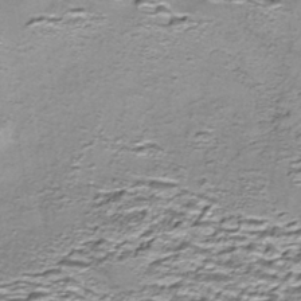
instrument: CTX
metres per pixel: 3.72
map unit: Nhe
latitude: -45.6155
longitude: 153.2753
